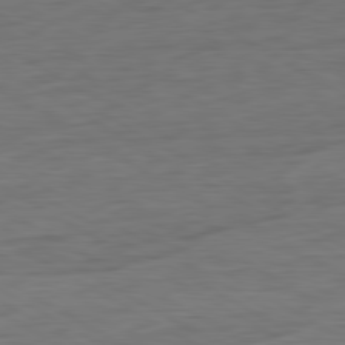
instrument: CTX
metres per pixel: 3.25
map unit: Ap
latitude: -81.3510
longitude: -79.0648
